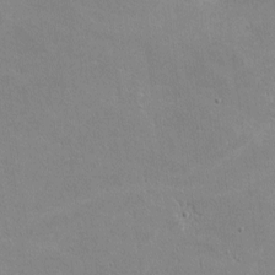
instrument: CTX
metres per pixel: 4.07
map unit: lHvf
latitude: -10.9731
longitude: -101.9339
